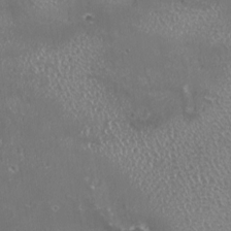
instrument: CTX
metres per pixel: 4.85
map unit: HNhu
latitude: -1.9556
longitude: 11.1053
